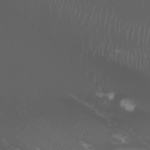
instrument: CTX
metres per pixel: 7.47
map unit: Htu
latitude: -1.0298
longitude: -77.5749
